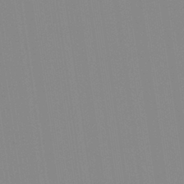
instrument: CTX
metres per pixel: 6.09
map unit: Aa
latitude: 32.4979
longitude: -142.5546
